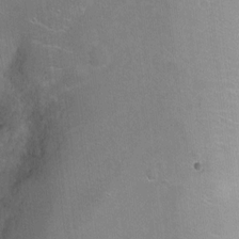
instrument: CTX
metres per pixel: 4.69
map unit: Ht
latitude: -5.2942
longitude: -36.1389
